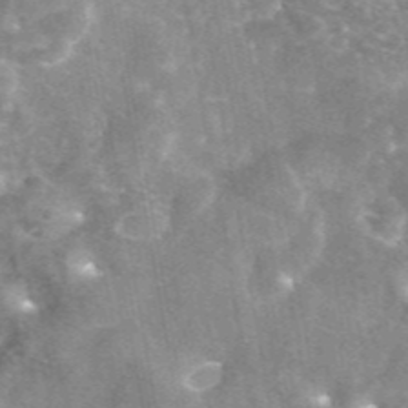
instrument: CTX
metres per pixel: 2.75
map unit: eAb
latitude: 45.5560
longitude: 120.9163
